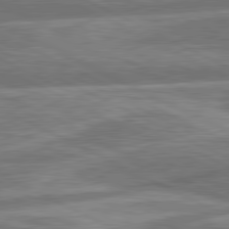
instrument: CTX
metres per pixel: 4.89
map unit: lApd
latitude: 80.9892
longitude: -167.6693
